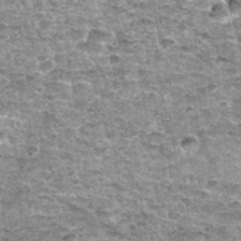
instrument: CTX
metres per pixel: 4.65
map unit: Nhu
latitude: 32.4223
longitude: -52.7435
